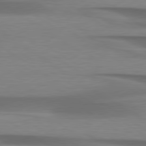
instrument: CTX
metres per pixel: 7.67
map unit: lApd
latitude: 79.5182
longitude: -87.5182
